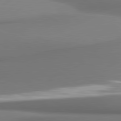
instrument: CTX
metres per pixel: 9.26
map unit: lApd
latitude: 80.8380
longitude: 178.1039
